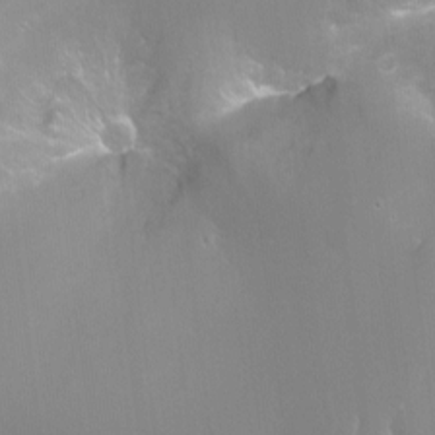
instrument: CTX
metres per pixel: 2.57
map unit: Ht
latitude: -15.7667
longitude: -40.6679
